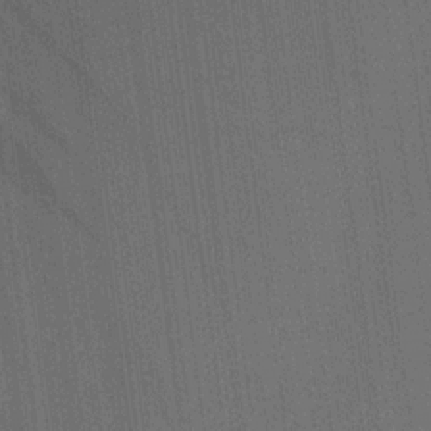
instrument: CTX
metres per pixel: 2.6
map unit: HNhu
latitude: 13.7639
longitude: 14.3873
